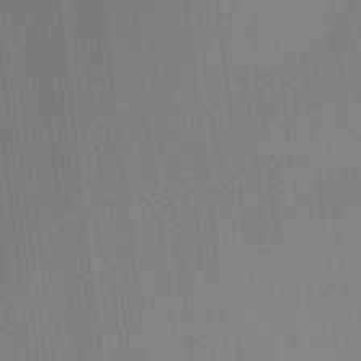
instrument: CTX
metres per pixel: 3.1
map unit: Ht
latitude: -2.5951
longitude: -28.1011
